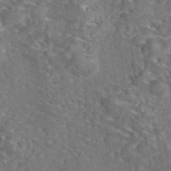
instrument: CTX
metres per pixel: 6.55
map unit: eAb
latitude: 43.0081
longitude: 110.8597
